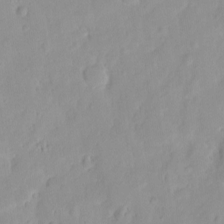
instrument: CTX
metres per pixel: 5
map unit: HNhu
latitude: -2.4251
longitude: 10.5385
